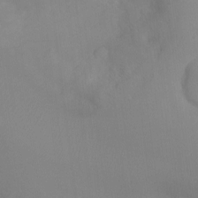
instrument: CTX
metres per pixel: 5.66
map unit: Ht
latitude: -9.4265
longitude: -34.2333
